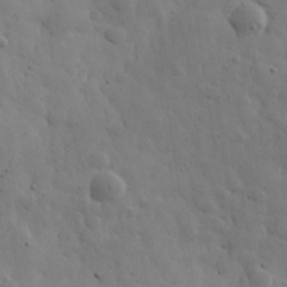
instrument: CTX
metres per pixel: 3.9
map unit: eHh
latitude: 31.6505
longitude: -72.8380
